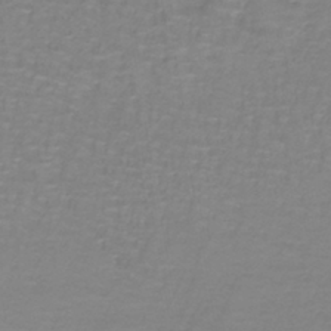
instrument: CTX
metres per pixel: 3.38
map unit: lHb
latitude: -41.0864
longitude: 57.0297
